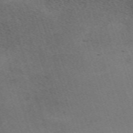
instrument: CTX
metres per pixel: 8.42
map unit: eHh
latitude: -62.9919
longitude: 49.7856
